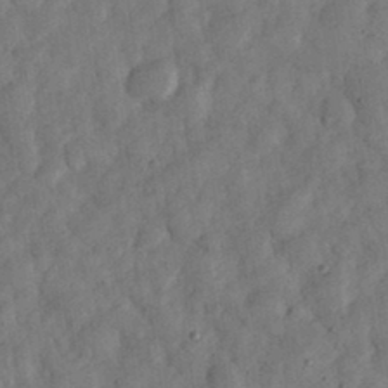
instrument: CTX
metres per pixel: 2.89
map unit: eHh
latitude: 34.6679
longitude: -69.3482
